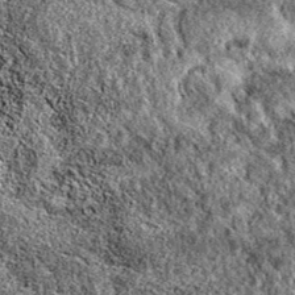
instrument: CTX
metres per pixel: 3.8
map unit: eAb
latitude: 38.1011
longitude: 111.2376
